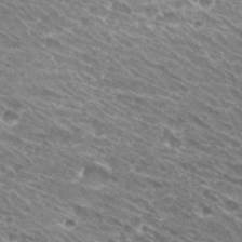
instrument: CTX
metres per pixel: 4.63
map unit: Hto
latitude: 30.6491
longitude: -43.7639
